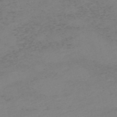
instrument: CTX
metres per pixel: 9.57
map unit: HNb
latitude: -55.4832
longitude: -46.7058
